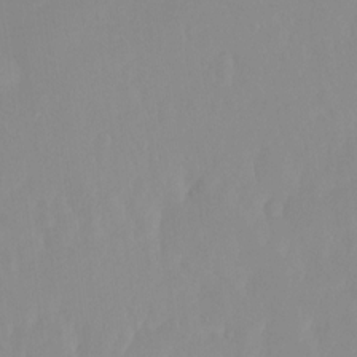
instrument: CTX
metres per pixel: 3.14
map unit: Ht
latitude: -13.8234
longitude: -57.4804
